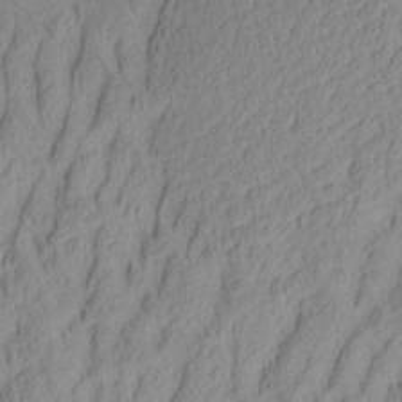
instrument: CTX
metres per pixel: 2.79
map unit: Aa
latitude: 6.9514
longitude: -128.0444
